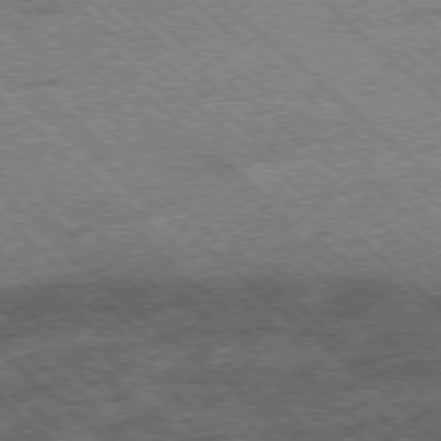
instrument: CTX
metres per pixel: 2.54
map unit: Ap
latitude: -78.5007
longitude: -49.3482
